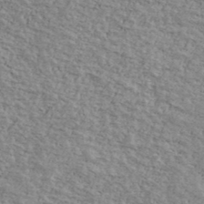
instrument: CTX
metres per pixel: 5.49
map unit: Ave
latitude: 41.1781
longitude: -109.1592
